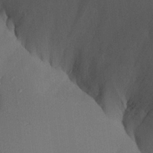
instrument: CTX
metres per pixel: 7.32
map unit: Aa
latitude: 26.0444
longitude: -128.5168
